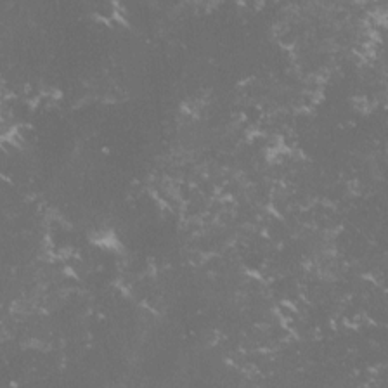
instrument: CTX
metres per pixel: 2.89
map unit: lHvf
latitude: -14.4440
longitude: -99.5938
